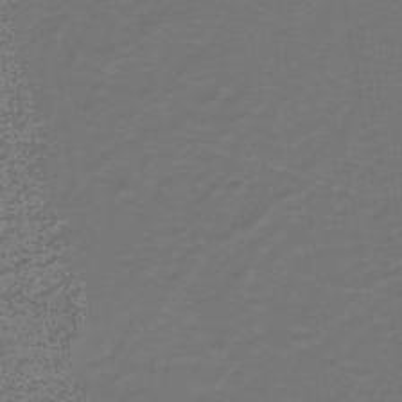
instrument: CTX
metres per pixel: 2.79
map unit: lHb
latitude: -43.8611
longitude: 56.3684
